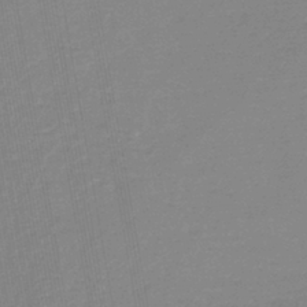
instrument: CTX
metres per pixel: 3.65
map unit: lHb
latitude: -42.5006
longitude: 75.2943
